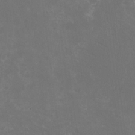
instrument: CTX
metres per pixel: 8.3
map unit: HNhu
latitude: 0.8191
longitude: -1.2726
